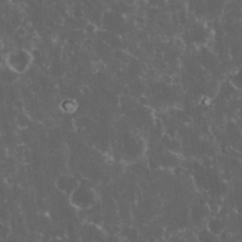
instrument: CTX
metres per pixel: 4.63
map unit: eHh
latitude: 33.6505
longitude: -61.8205
